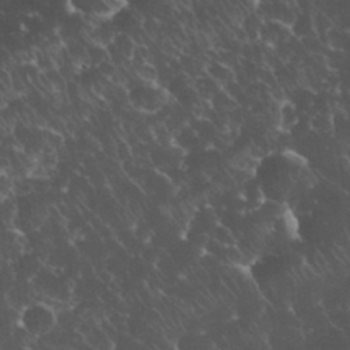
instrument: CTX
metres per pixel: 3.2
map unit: eHh
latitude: 33.7828
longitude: -65.2159
